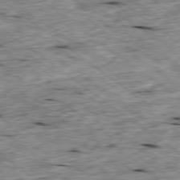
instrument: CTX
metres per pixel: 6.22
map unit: Ap
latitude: -79.0864
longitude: -88.2712
